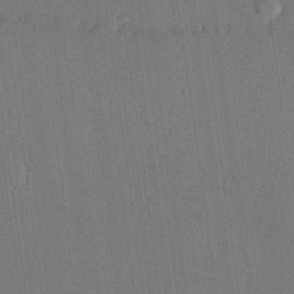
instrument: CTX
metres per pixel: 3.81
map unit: lHvf
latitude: 20.5357
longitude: 144.2740
